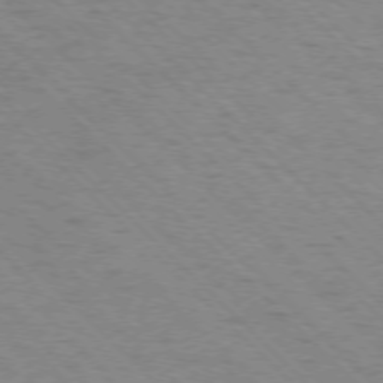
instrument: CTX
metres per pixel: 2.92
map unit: Ap
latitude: -75.7289
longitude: -79.8206
